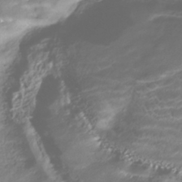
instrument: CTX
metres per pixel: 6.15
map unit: HNhu
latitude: -41.0297
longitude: 101.9367
